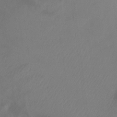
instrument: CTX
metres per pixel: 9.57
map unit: Ht
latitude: -8.4818
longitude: -39.1403
